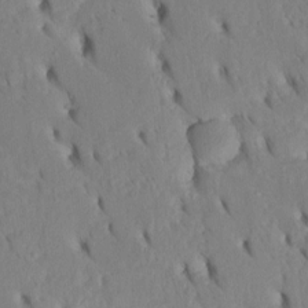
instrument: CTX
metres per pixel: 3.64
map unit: Htu
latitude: -3.1620
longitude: 152.1416
